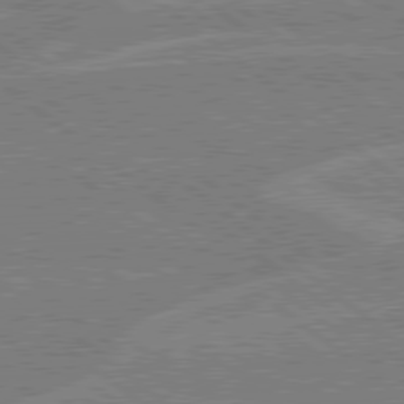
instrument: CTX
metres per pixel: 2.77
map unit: Hpe
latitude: 78.7247
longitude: -160.4979
